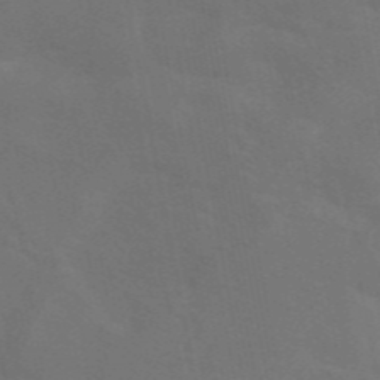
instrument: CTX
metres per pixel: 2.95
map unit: eAb
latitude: 46.2712
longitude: 121.5588
